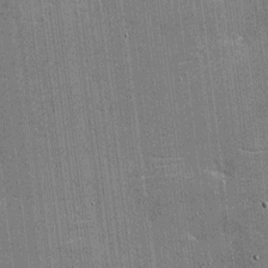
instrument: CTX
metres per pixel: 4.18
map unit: eHh
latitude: -4.1983
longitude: -80.3467
